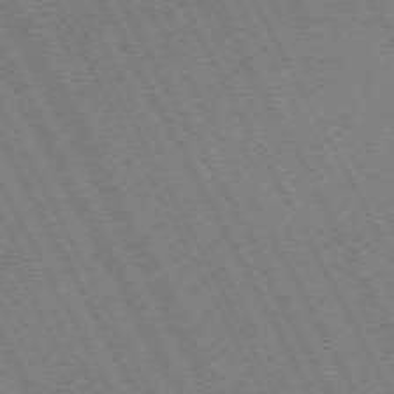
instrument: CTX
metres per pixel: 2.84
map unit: Hpe
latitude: -71.5966
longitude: 10.8219
